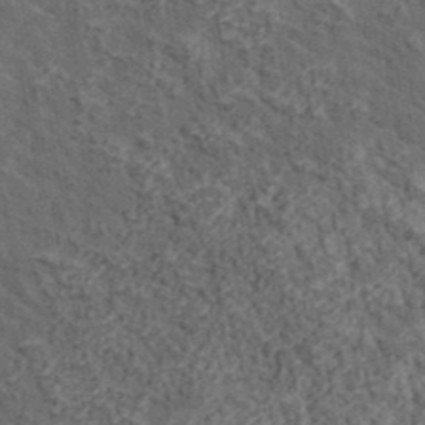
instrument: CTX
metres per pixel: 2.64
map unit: lHvf
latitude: 37.7450
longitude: -90.6113
